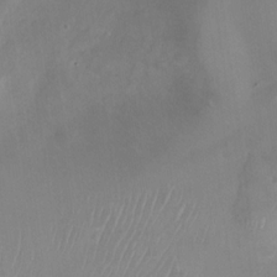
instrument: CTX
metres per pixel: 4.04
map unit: Nhu
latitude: -28.7841
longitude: -63.4049
